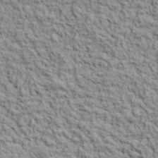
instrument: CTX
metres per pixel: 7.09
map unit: lHvf
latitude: 38.8191
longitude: -88.9325
